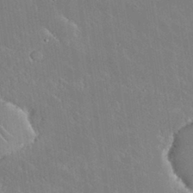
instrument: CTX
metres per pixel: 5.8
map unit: Nhu
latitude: 30.9892
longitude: -56.8946
